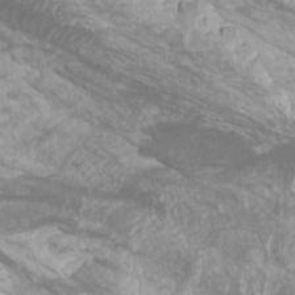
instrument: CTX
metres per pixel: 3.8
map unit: Htu
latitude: -6.9919
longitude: -74.3467
